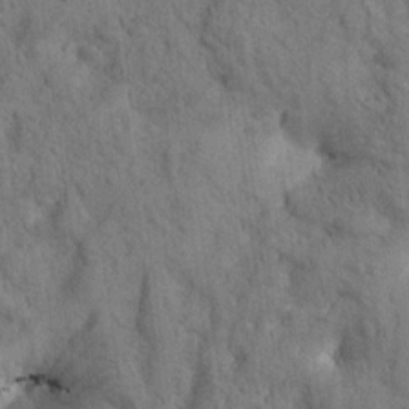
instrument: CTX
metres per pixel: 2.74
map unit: Htu
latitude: 0.1389
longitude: 174.3495
